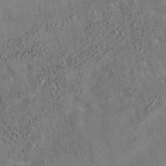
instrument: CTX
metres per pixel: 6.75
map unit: eAb
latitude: 35.2914
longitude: 115.5588
